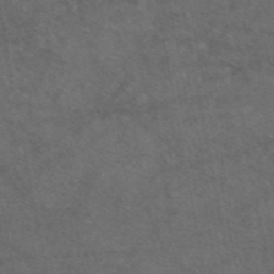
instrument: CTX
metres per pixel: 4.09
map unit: eAb
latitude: 47.4616
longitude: 111.8800
